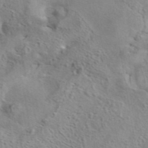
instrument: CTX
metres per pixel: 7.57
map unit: eAb
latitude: 41.7827
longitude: 104.8408
